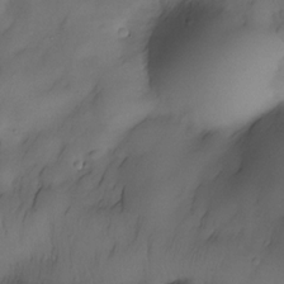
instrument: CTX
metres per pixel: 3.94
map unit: Nhe
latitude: -30.4251
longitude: -139.7261
